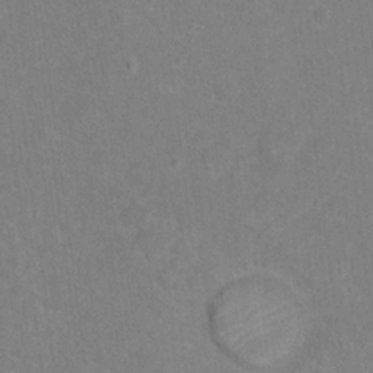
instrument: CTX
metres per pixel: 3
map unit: Hto
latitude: 15.3671
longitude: -41.6504
